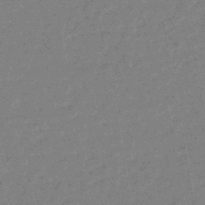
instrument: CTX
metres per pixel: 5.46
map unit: HNhu
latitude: -44.4629
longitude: 99.3509
